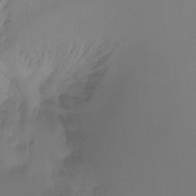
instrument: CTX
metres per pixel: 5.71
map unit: Ht
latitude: -15.7289
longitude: -48.3656
